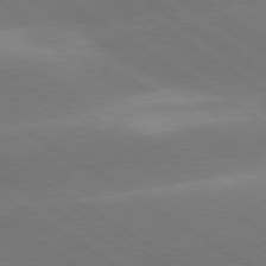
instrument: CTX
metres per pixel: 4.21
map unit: lApd
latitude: 78.5924
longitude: -51.7449
